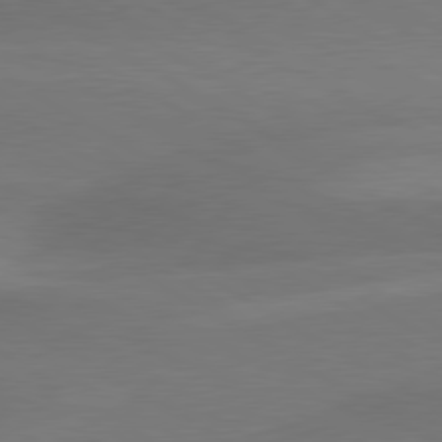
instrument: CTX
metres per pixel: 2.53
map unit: lApd
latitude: 79.6505
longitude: -88.7813
